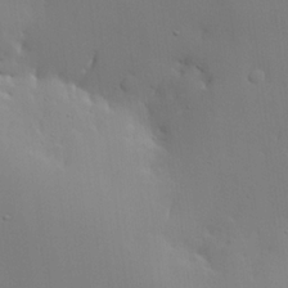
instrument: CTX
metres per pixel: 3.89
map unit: lHvf
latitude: 21.7828
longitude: 145.7856
